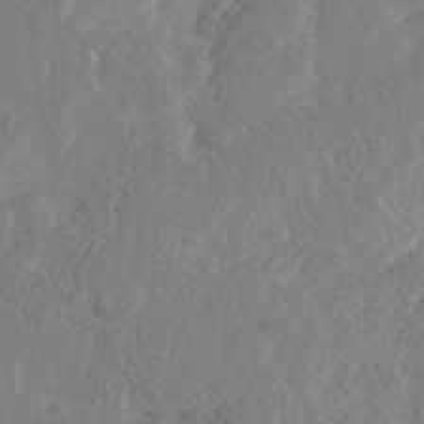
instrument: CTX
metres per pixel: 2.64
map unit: Nhe
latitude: -41.8233
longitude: -110.9325
